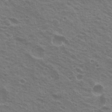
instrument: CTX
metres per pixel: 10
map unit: Nhu
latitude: 21.2915
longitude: -31.1592
